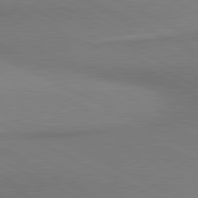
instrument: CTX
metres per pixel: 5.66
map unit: lApd
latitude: 81.1214
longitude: 162.3306
